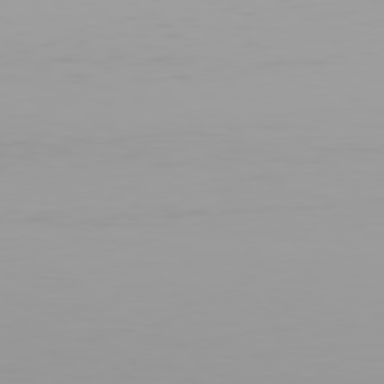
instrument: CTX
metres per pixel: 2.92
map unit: Hpe
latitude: 78.0633
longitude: -137.7072
